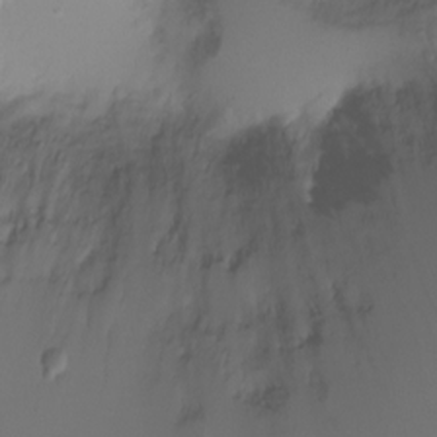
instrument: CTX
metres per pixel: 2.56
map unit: Ht
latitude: -6.9352
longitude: -20.6113
